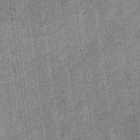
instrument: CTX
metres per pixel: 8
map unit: eHb
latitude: -32.4440
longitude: 73.8989
